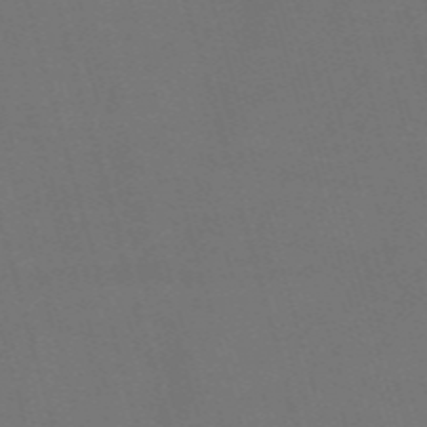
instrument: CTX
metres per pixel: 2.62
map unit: Nve
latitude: -59.2564
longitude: 62.3684
